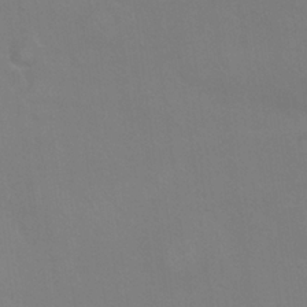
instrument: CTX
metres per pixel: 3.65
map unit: Nhu
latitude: 24.1766
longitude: -54.0444
